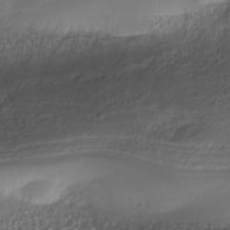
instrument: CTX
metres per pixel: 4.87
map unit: Nhe
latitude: -35.5210
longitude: -145.3859
